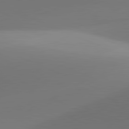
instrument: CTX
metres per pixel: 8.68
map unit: lApd
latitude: 81.5560
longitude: 142.6518
